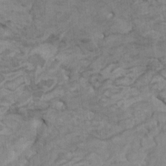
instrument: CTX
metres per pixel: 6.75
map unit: HNhu
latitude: 4.0633
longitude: -3.4993
